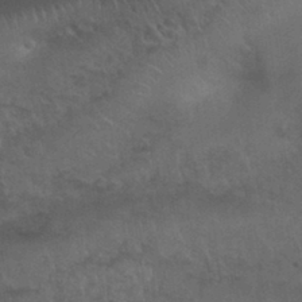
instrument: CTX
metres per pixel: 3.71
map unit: Nhu
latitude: 30.6491
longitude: -51.8772
